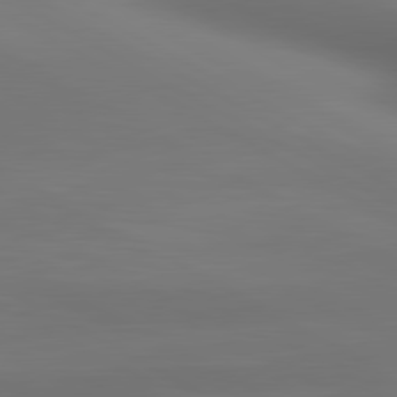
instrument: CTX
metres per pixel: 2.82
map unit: lApd
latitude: 80.8002
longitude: 136.9163
